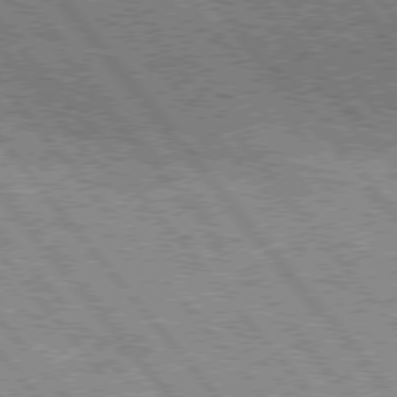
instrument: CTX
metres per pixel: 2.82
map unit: Hpe
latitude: 76.1766
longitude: -149.7261
